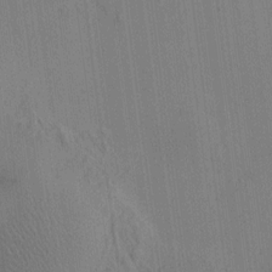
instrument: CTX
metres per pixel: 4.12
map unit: HNhu
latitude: 7.9906
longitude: 15.5777
